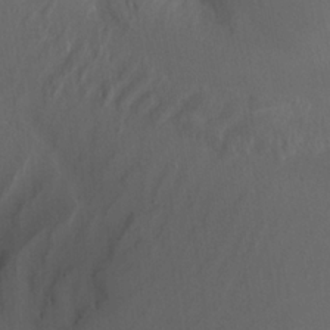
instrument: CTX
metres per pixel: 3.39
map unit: Nhu
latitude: -9.4454
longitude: -77.4237
